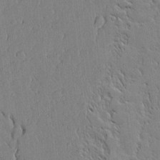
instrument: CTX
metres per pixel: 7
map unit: Aa
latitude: 12.6113
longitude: -125.7449
